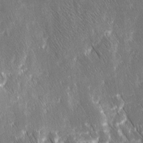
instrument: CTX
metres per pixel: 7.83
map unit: Ave
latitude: 8.9325
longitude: -104.7436
